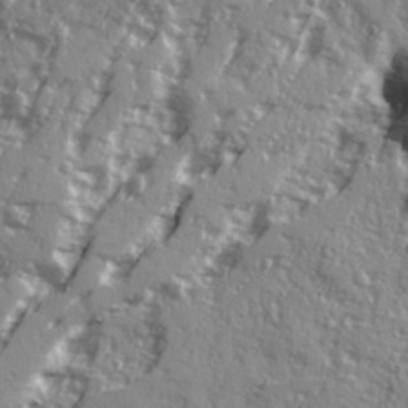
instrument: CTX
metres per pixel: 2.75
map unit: Ave
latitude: 21.2159
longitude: -131.3104
